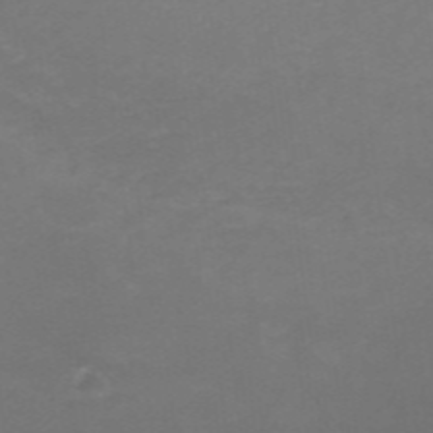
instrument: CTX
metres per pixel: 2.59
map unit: HNb
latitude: -49.6533
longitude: -45.5938
